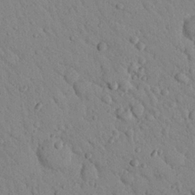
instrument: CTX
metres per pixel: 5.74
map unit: Nhu
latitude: 22.9892
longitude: -75.9339
